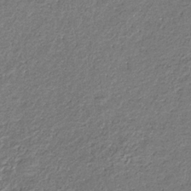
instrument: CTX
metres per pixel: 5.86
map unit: eHb
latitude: -30.3495
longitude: 68.9163
